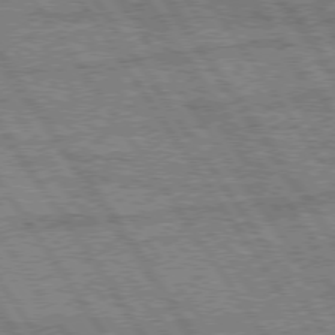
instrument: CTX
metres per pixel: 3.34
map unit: Hpe
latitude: 75.2159
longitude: -155.3859
